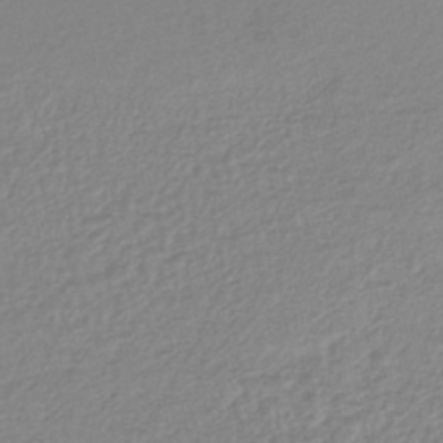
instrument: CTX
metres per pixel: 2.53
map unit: lHb
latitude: -44.6330
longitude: 68.5384
